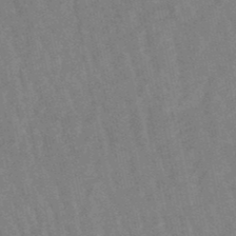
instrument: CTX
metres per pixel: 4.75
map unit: lHb
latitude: -48.7652
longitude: 77.9745
